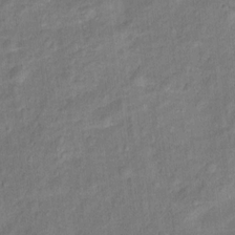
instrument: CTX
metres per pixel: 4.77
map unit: Ht
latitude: 11.8583
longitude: -40.3656
